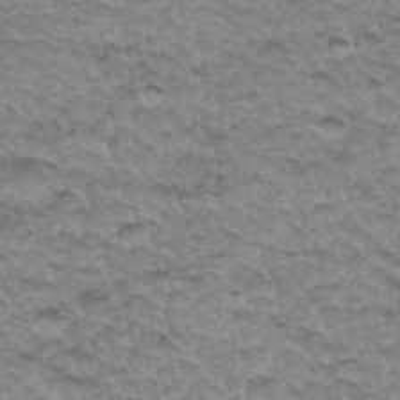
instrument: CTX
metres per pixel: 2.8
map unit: Hto
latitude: 34.4223
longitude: -47.5560
